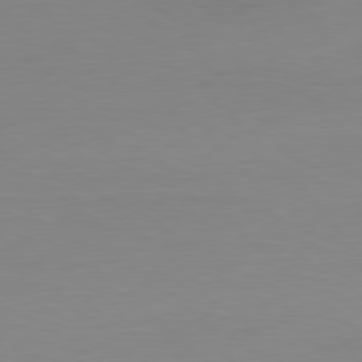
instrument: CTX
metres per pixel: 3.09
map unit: Ap
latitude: -81.0487
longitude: -84.4979
